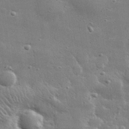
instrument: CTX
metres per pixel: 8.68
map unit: lHvf
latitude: 31.8206
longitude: -89.1781
